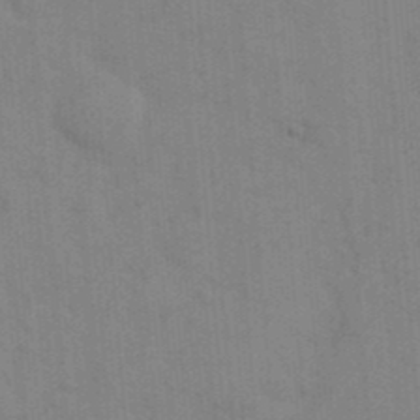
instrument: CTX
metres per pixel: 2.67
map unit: eHh
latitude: 18.4034
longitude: -63.8017
